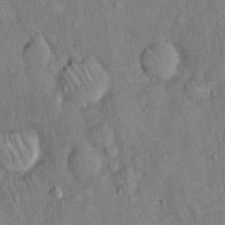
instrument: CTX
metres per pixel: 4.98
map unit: Hto
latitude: 14.4790
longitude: -58.8569
